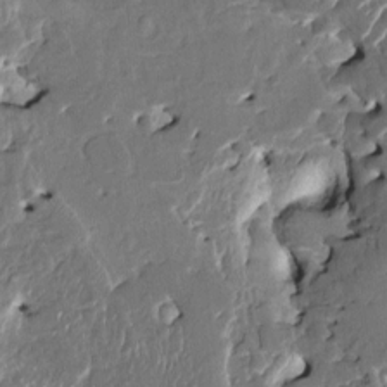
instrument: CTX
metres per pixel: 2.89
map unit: HNhu
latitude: 4.5168
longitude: -5.5749
